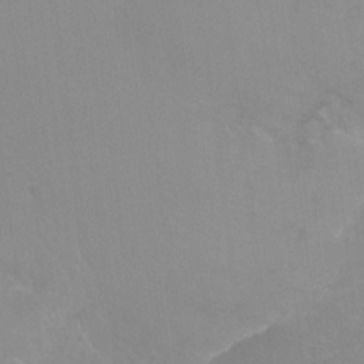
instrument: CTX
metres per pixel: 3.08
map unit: Nhu
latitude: -13.7667
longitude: -57.1403
